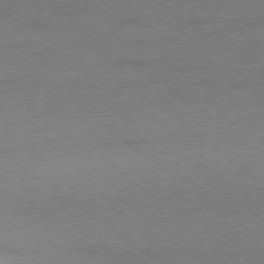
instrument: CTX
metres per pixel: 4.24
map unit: Ap
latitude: -78.5573
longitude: -75.1970
